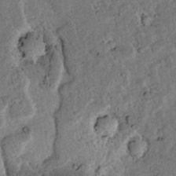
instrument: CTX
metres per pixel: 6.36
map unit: lAvf
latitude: 5.2159
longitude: 158.8408
